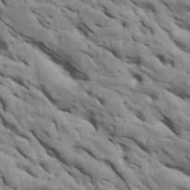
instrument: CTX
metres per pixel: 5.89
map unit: Htu
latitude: 1.2537
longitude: 145.6533
